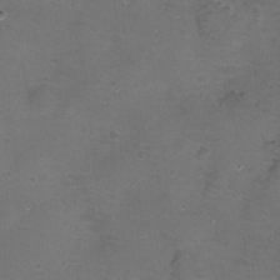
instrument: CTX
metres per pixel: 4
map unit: eHh
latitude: -11.7478
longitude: -61.1970
